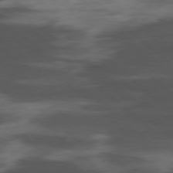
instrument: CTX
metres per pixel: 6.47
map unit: Hpe
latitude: -78.6140
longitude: -19.3481
